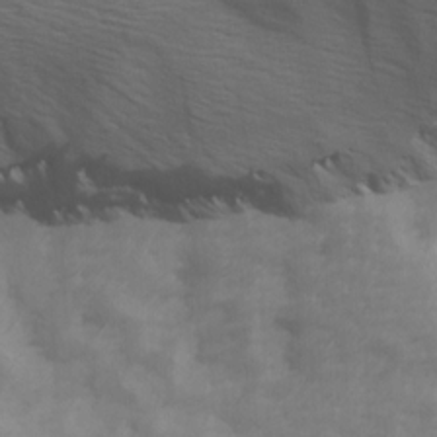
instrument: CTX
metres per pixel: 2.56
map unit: Ave
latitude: 14.0822
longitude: -105.4616
